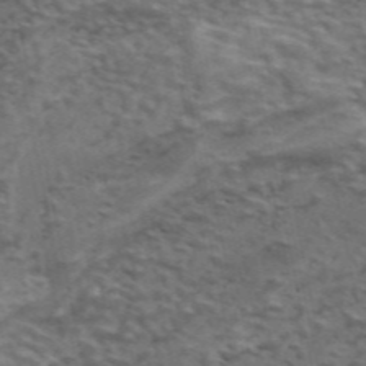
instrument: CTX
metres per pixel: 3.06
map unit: ANa
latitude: 48.2900
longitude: -75.0647
